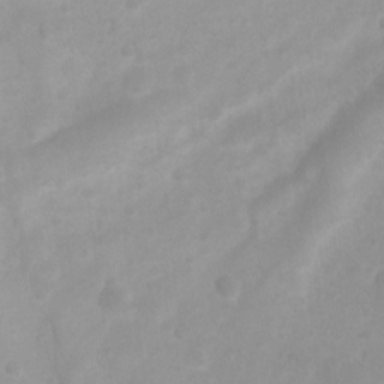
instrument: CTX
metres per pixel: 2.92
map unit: Htu
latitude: 3.5560
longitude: -22.0822
